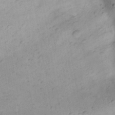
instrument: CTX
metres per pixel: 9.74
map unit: eHh
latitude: 22.8002
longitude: -70.5357
